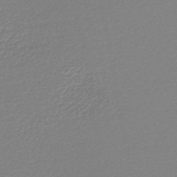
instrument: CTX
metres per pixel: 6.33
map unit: lHb
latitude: -44.2740
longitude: 65.3888
